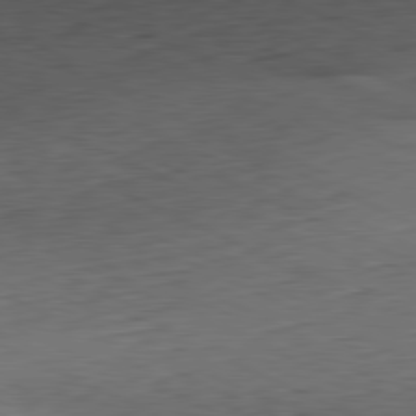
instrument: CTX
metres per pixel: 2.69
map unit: Ap
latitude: -81.3132
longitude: -72.0822
